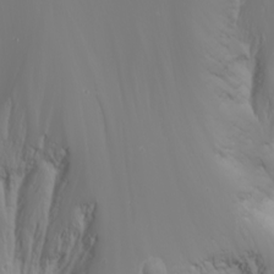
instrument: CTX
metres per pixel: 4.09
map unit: Nhu
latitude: -6.5762
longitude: -90.4034
